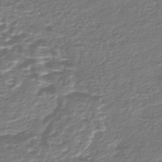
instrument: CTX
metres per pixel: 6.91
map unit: Nhe
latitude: -46.8030
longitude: -171.8394
